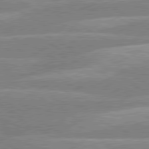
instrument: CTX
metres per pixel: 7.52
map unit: lApd
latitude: 80.1956
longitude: -131.2159
